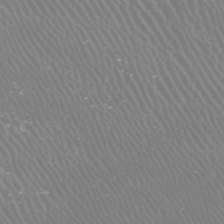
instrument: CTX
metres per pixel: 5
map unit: HNhu
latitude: -47.1620
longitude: 30.2550
